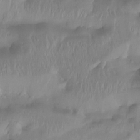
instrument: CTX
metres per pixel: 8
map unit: Htu
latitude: -15.1243
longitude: -46.4979
